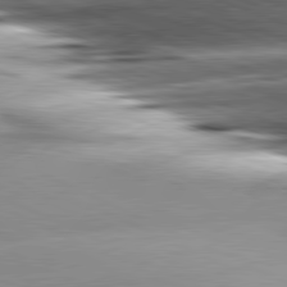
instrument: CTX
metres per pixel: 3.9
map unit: lApd
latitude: 81.4993
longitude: -151.6882
